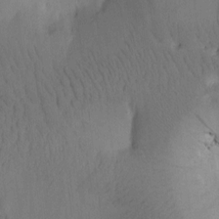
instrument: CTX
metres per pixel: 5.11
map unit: Htu
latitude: -0.2551
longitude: 173.7100
